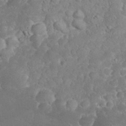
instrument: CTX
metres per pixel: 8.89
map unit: eHh
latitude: 32.3845
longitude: -63.8773
